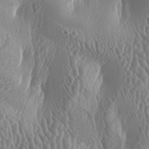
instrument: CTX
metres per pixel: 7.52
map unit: lAa
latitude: -6.6518
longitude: -128.8002
